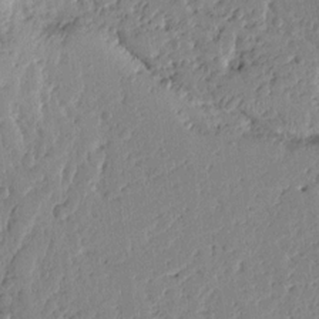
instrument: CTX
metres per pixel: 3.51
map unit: Ht
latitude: 9.6505
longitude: -78.6302
